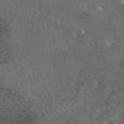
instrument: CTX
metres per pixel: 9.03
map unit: eAb
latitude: 45.2915
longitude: 123.4644
